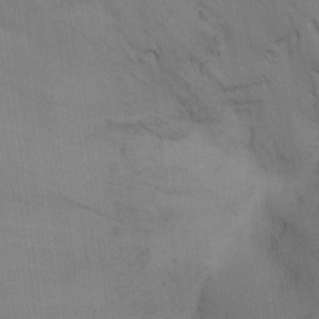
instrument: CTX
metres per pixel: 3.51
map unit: Nhu
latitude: -7.8233
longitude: -68.2144
